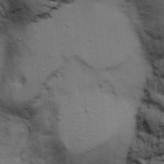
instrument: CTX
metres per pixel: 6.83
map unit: Ave
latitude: 13.6127
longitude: -102.5168
